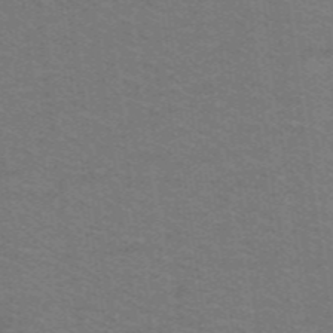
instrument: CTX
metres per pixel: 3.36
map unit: lHb
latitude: -42.9730
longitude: 54.7463
